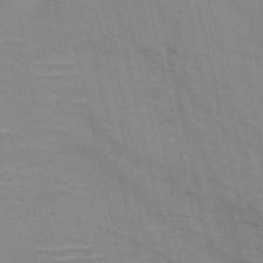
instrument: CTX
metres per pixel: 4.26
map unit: HNb
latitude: -46.8786
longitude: -48.3278
